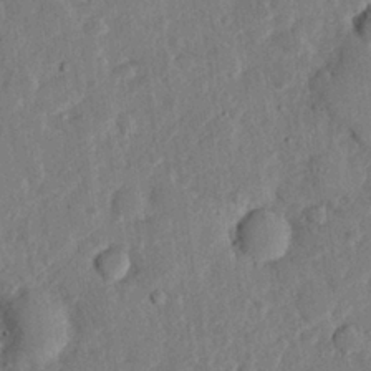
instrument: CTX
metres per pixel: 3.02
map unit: eHh
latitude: 25.2348
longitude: -81.2915
